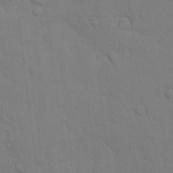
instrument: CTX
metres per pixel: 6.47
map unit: Hto
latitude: 11.9528
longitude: -56.6490
